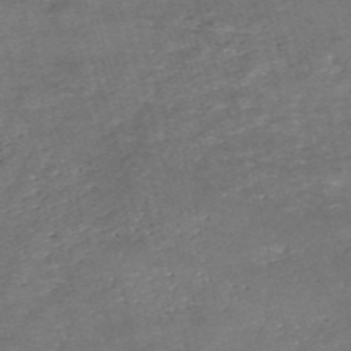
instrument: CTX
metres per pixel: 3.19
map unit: eHh
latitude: -54.6141
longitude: -90.7057
